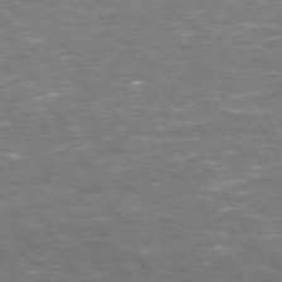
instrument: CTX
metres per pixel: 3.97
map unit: Hpe
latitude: 72.3279
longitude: -123.7639
